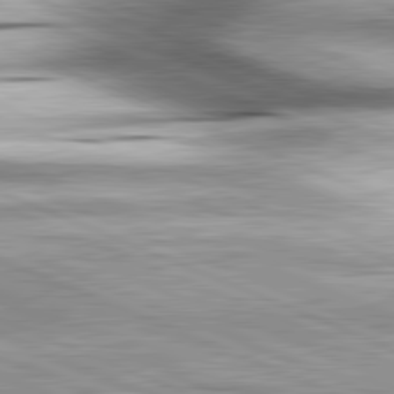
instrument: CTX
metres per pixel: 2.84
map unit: lApd
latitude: 81.7827
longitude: -167.9150
